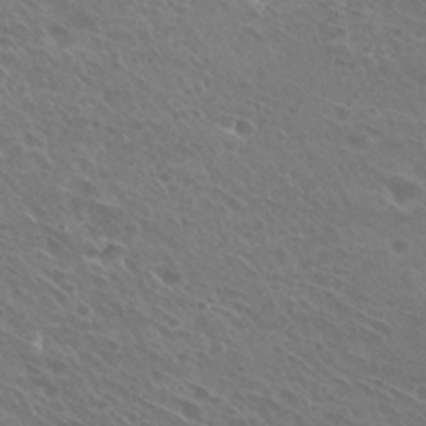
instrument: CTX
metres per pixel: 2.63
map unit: Hto
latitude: 27.2159
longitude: -40.3278
